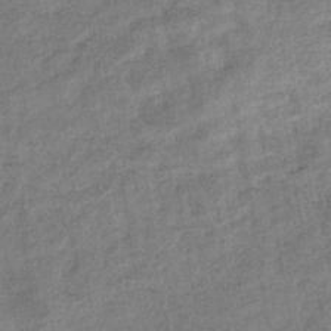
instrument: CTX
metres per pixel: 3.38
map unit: eHb
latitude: -35.4454
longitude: 78.1794
